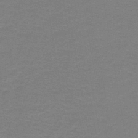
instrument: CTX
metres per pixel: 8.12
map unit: lHb
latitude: -42.2550
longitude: 53.9367
